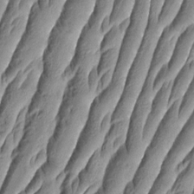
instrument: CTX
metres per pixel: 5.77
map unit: Aa
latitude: 9.1214
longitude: -131.8584
